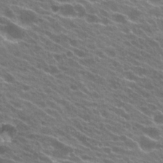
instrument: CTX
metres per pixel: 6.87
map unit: Hto
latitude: 24.0444
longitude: -37.6694
